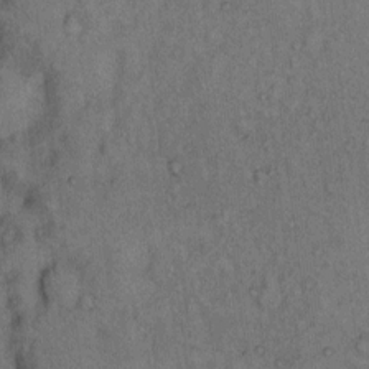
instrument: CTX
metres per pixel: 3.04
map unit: Hto
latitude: 12.3090
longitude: -61.1214
